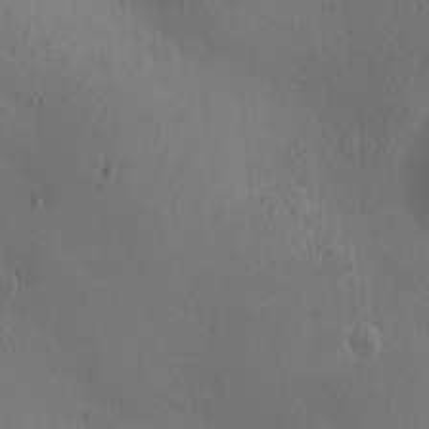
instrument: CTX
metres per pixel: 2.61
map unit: Ave
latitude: -8.2361
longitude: -121.6694
